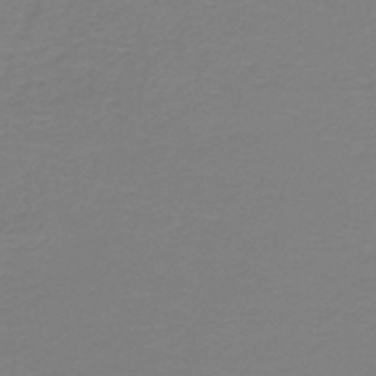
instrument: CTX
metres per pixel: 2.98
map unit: HNb
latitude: -45.8611
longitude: 53.3320
